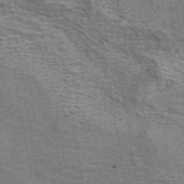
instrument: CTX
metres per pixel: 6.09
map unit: ANa
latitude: 42.2523
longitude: 16.0094
